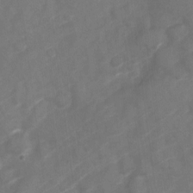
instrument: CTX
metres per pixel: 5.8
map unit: Nve
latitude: -20.6518
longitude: 107.4644
